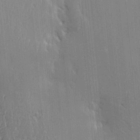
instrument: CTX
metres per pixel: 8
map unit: Htu
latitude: -5.1053
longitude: 174.4817
